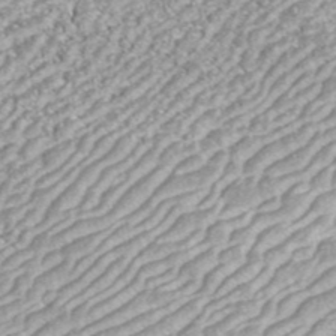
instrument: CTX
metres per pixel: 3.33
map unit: ANa
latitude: 43.7828
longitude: 36.9919
